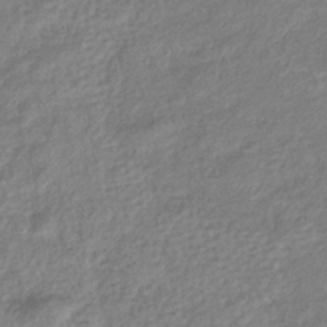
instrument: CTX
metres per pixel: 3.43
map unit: eHb
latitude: -38.3306
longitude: 81.0676
